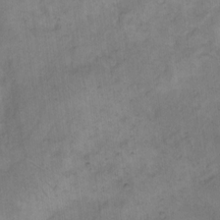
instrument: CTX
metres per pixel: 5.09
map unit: eHh
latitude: 14.2334
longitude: -66.0822
